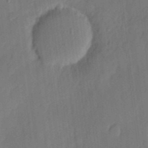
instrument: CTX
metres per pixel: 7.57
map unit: eHh
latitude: 5.9906
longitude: -73.9906
